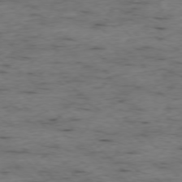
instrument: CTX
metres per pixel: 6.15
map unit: Ap
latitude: -76.7085
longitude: -91.0081
